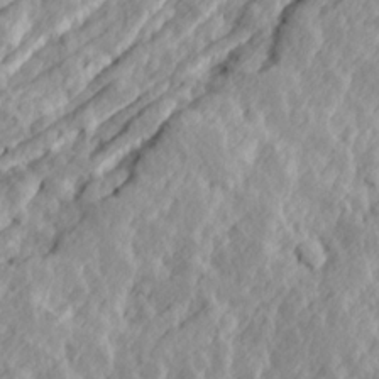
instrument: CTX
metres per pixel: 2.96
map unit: Ave
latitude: 15.0270
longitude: -136.6869
